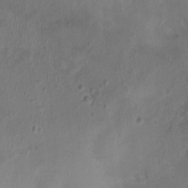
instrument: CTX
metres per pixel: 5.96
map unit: Nhu
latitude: 1.3481
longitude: -15.2915
